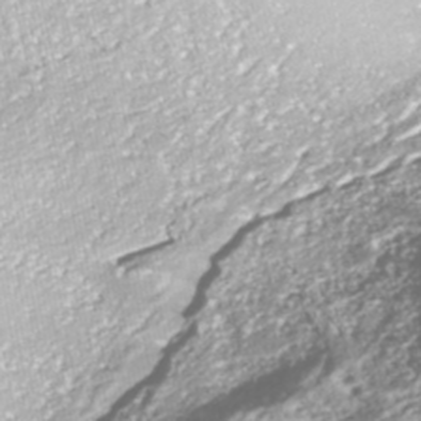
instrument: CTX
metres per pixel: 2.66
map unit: ANa
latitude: -42.8030
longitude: 107.8234
